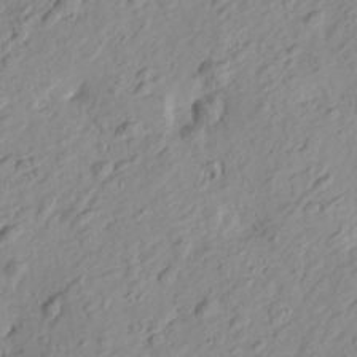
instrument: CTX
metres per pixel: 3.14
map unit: Htu
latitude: -0.3307
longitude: -175.1592
